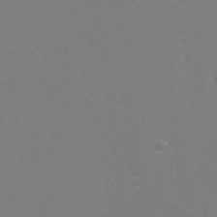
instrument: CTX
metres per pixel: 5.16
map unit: Hto
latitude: 7.2159
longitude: -35.8394
